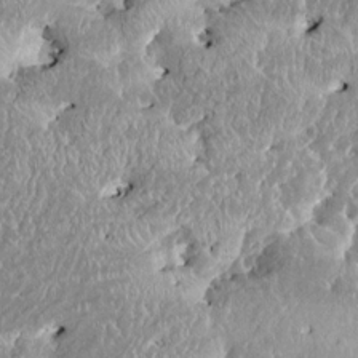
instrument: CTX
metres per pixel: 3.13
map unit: HNhu
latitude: 2.7057
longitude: 8.2928
